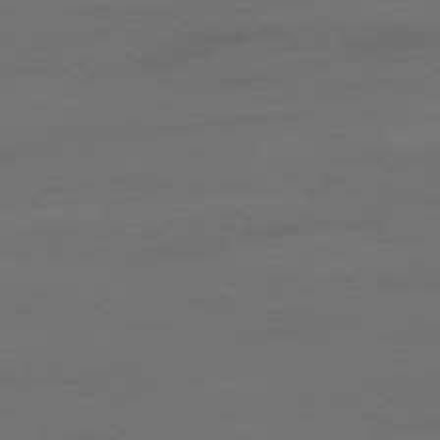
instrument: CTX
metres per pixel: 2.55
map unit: Ap
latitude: -78.8786
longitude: -56.3467
